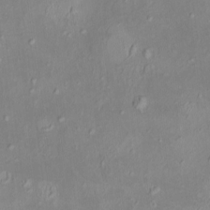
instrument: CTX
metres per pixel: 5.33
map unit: HNhu
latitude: 5.8772
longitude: 10.4062
